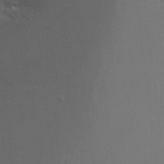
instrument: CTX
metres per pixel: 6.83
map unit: Nhu
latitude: -11.5966
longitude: -34.6679
